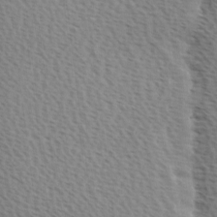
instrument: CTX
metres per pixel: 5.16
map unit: Ave
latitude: 0.4223
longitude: -115.3103
